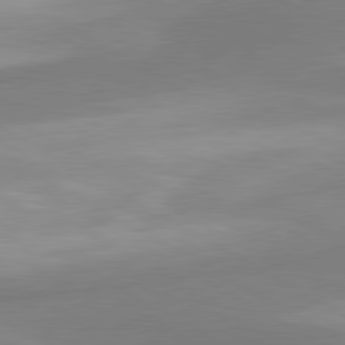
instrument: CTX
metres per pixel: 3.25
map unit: lApd
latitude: 80.4412
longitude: 177.2187
